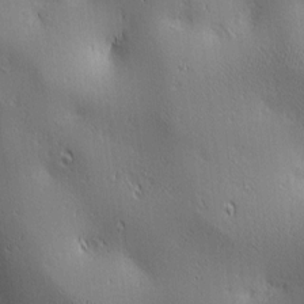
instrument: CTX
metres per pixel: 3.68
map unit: lAa
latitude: 2.7435
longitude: -117.4804
